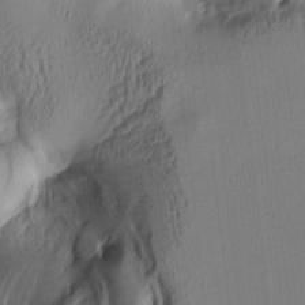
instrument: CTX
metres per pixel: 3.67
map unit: lAa
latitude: 5.4048
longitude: -113.8583
